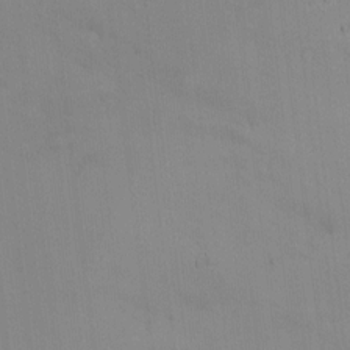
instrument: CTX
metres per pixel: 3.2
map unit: HNhu
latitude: 6.7246
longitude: 1.1432
